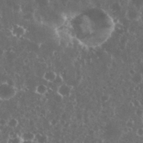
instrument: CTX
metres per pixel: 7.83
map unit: eHh
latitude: 35.0458
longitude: -59.4993
